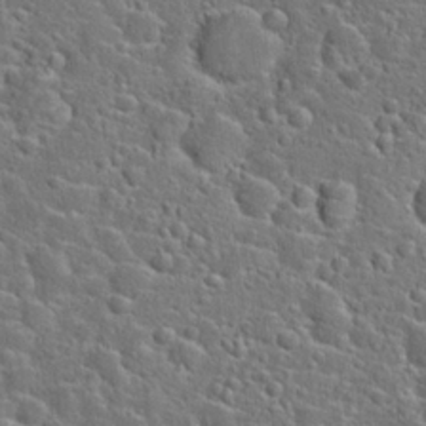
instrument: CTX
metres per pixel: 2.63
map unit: Hto
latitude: 23.8394
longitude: -46.4223
